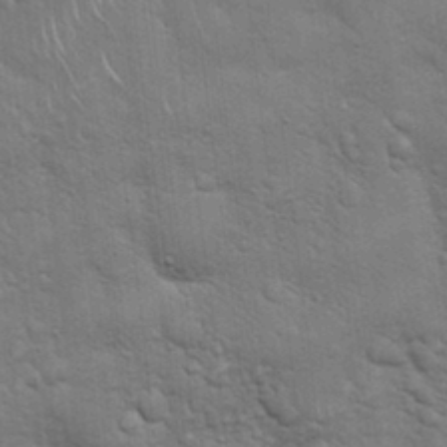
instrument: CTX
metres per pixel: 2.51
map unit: Hto
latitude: 18.9136
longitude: -51.9528
